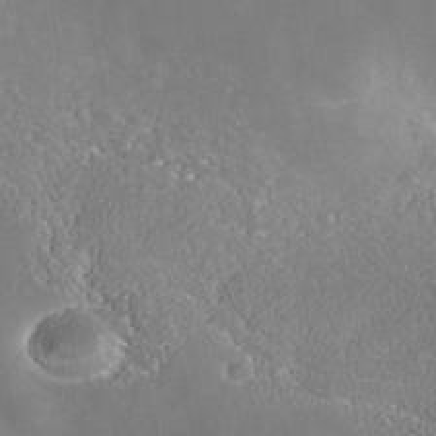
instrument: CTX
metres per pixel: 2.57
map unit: Nhe
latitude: -39.1053
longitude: -117.4993
